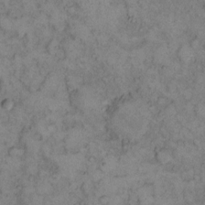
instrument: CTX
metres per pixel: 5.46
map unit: eHh
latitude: 13.9150
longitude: -63.1215
